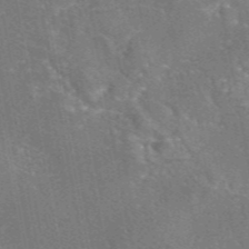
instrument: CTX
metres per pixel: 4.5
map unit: eAb
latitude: 45.5938
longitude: 108.7841
